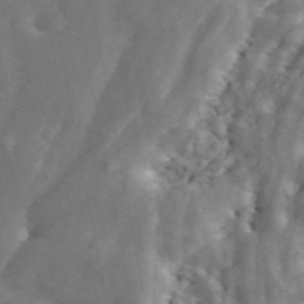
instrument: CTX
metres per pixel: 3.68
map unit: ANa
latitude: 43.7828
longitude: 47.2376
